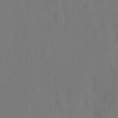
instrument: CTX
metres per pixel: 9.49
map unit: Hto
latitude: -0.2362
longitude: -33.7261
